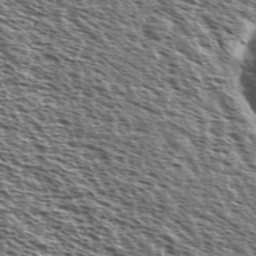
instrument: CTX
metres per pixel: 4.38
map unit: Ave
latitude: 38.0633
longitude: -110.6869
